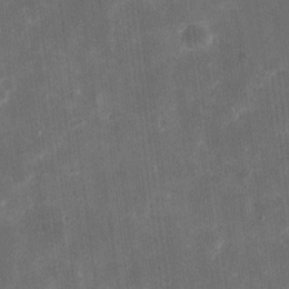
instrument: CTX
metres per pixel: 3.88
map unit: eHh
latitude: 20.0822
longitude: -67.5938
